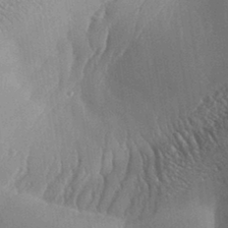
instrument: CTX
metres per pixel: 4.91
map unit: Aa
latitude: 32.8569
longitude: -138.3656
